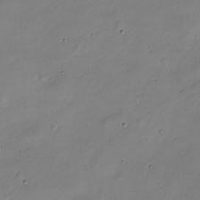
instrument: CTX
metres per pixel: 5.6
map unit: Nve
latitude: -25.8422
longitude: 106.5007
